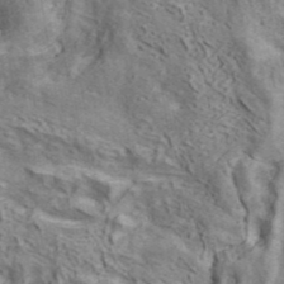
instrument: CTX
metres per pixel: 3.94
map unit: ANa
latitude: 41.4048
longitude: 16.4629
